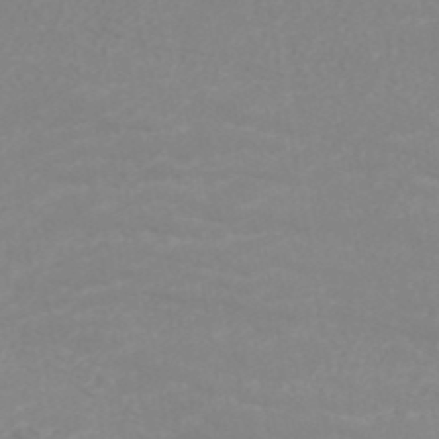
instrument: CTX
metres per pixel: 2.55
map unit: ANa
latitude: 38.4601
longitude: 24.0094
